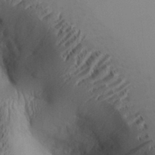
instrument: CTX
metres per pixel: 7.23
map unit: Aa
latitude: 31.9528
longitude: -141.4615
